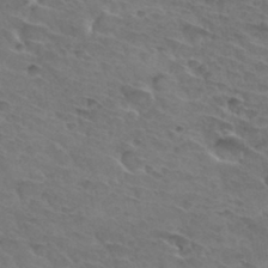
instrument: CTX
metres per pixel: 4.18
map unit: Hto
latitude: 32.8002
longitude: -46.1956
